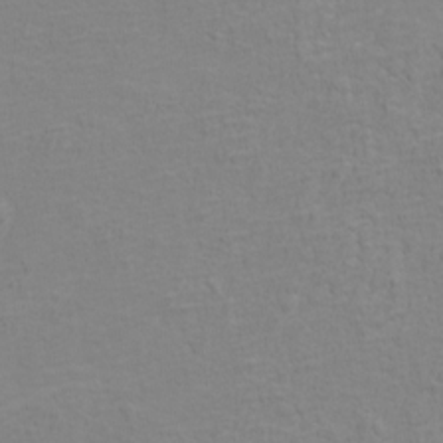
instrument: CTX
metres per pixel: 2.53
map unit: eHh
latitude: -3.5966
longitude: -74.8191
